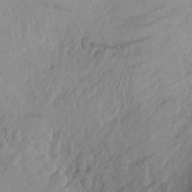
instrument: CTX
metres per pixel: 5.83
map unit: Aa
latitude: 25.9339
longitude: -147.1592
